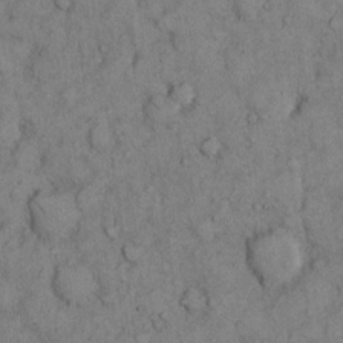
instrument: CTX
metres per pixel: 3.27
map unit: Hto
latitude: 11.1025
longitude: -59.7639
